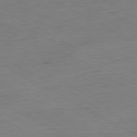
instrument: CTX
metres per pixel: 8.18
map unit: Ap
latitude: -80.1228
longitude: -77.1025
